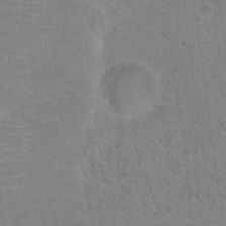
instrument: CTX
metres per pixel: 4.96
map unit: Hto
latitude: 18.0822
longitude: -40.0255
